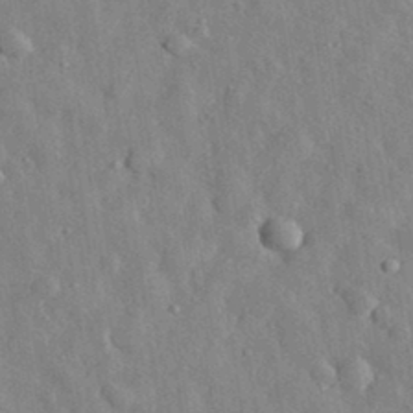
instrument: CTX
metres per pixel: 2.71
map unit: eHh
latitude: 33.0081
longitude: -77.7827
